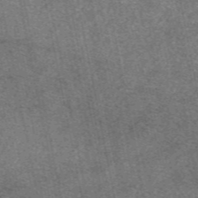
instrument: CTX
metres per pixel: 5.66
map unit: eAb
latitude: 48.3845
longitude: 107.9745
